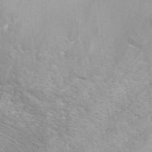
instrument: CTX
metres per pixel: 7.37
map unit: ANa
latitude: 41.9339
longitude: 50.9919
